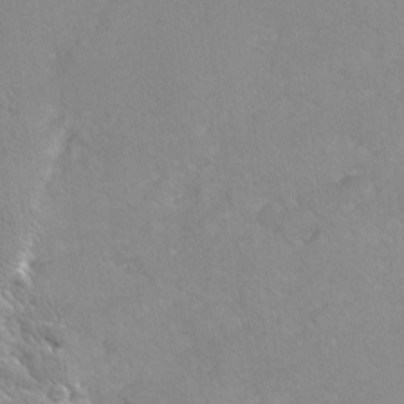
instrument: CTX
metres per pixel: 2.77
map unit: Ave
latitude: -9.7289
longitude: -117.5371
